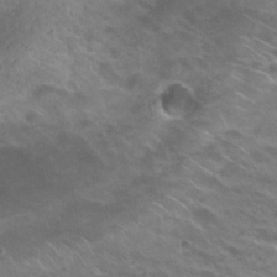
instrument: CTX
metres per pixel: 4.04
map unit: Hto
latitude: 23.4237
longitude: -37.4427
